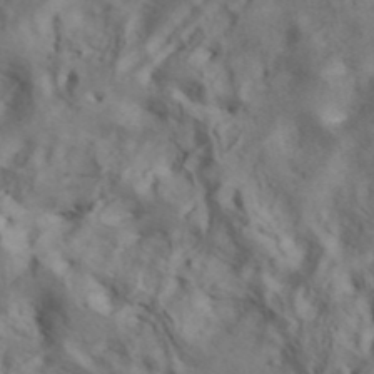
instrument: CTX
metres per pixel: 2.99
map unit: ANa
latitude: 41.4615
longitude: 14.9920
